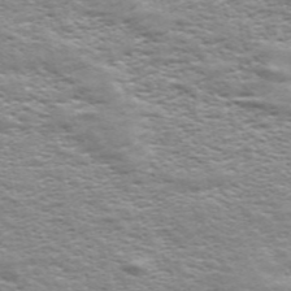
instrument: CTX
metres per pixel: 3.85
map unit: ANa
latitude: 48.9892
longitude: -75.0836
